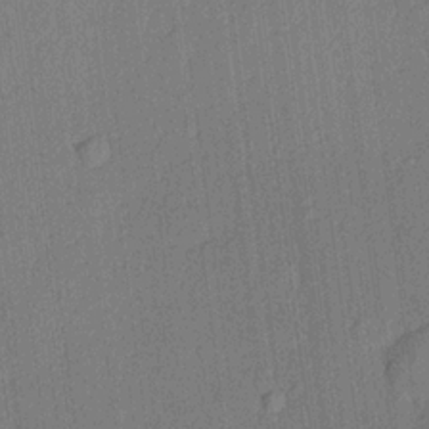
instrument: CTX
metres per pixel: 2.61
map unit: lHvf
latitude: 21.1970
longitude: 141.6155
